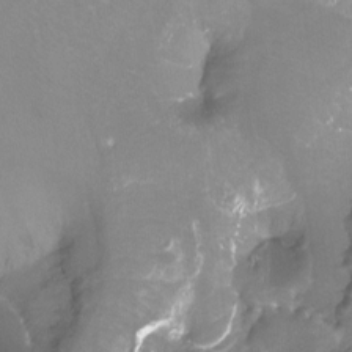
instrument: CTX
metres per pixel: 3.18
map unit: Ht
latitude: -13.3510
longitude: -44.0255
